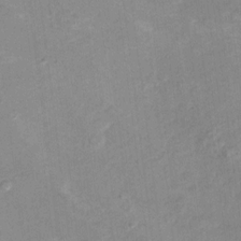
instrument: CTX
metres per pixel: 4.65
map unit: Hto
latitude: 7.3293
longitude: -36.9703
